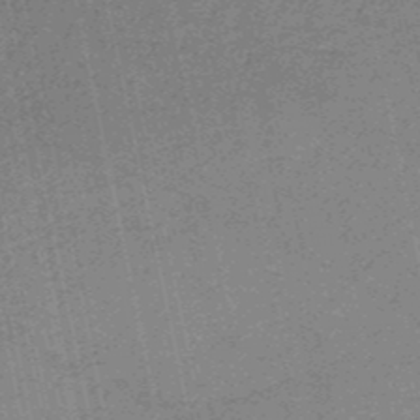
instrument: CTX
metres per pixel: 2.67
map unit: HNb
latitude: -51.4454
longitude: -51.4048
